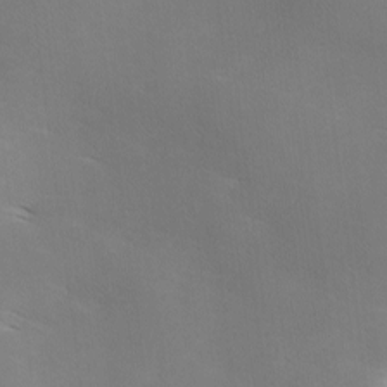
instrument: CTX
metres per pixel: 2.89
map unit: Ave
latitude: 0.5545
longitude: -114.4601
